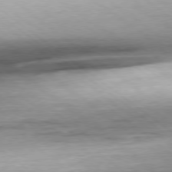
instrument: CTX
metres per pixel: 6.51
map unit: Hpe
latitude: -79.2187
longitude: 11.1620
